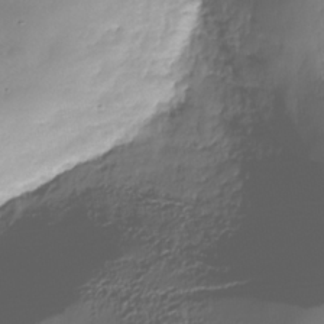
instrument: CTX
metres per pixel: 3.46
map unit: Nhe
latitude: -36.9352
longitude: -179.0270
